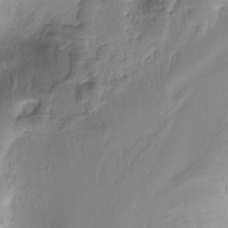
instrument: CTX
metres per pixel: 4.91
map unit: Ht
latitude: -13.2376
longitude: -44.8569
